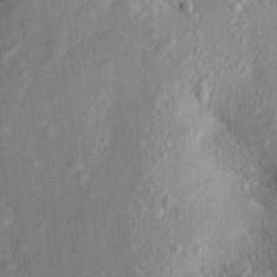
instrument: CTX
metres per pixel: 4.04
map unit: Aa
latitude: 23.7072
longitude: -150.6112
